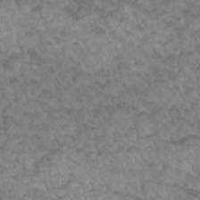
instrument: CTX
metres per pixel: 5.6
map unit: Hto
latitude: 33.5182
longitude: -49.5749
